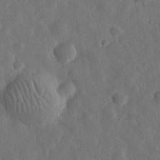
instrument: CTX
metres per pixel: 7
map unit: eHh
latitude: 31.9339
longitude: -78.4034
